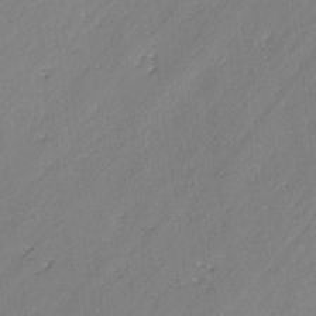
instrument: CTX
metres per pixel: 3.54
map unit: lAvf
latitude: -3.1431
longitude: -107.1592
